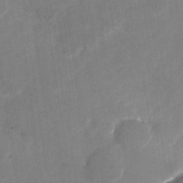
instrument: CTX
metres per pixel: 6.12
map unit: Nhu
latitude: -27.3320
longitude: -74.7624
